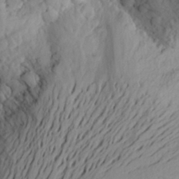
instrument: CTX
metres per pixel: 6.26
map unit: Aa
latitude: 25.5371
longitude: -147.7450
